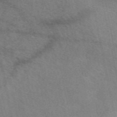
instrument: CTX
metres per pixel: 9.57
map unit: eAb
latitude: 50.4223
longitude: 116.3873
